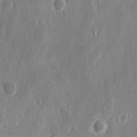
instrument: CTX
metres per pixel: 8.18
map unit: eHh
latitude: 13.8961
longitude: -72.2334
